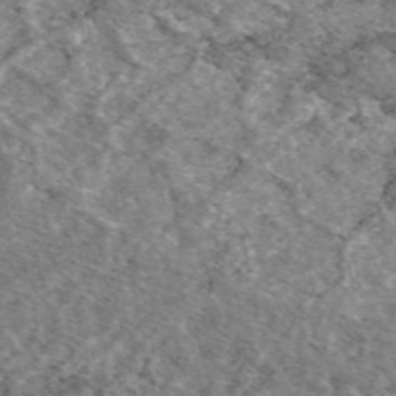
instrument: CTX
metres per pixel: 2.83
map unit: eAb
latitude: 49.4615
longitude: 113.2376
